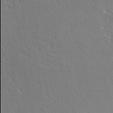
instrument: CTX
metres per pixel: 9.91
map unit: ANa
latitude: 42.3656
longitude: 50.0094
